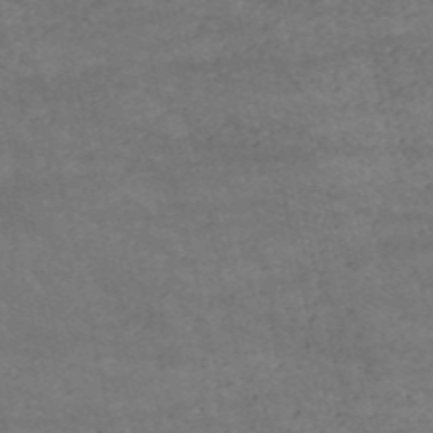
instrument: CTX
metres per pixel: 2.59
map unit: HNb
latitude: -53.3320
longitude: -38.6490
